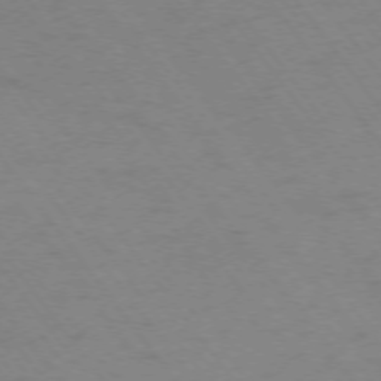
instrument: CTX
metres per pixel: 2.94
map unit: Ap
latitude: -74.8030
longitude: -69.9717
